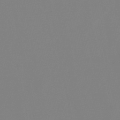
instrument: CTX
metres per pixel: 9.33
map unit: lHb
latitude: -49.1809
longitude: 69.9367
